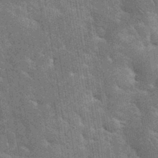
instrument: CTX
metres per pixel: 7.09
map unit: eHh
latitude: 35.7071
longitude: -65.8583
